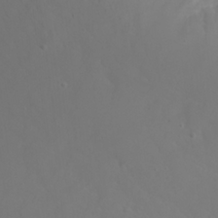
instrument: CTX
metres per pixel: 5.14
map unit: Nhu
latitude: 23.6316
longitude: -64.6301
